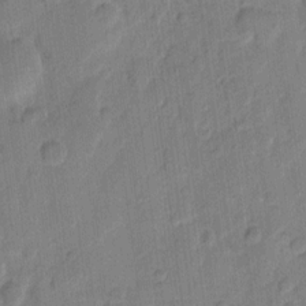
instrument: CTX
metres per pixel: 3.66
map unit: eHh
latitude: 10.4790
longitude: -65.7261
